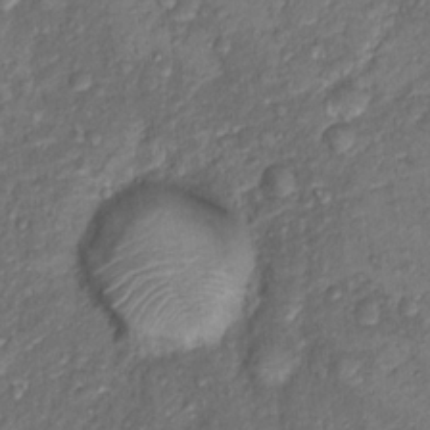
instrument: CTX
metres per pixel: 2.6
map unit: Hto
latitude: 14.4412
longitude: -29.8961
